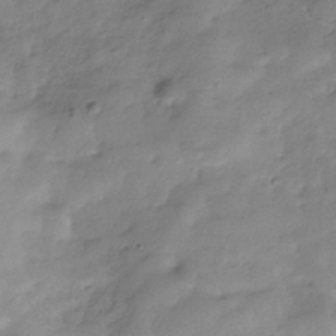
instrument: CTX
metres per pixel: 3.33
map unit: Hve
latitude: -31.2754
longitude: 90.6519
